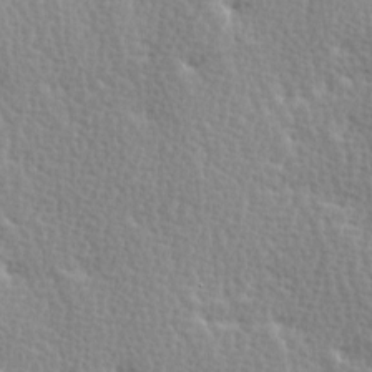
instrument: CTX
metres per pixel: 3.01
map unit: Ave
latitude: -0.0094
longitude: -114.9135
